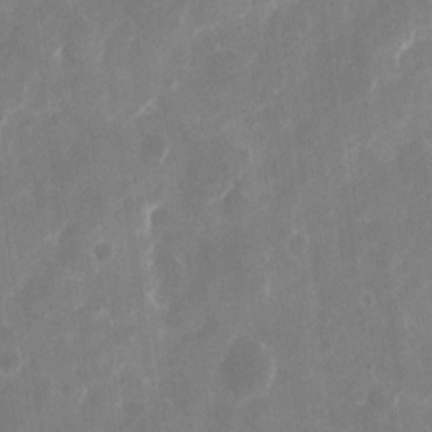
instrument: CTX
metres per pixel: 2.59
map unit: eHh
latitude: 10.6869
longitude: -71.7638
